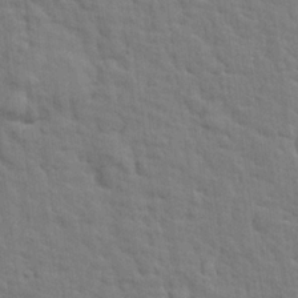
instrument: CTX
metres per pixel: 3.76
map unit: eHh
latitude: 24.8757
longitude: -79.3104
